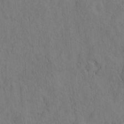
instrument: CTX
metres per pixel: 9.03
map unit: eHh
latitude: -2.6140
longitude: 14.6897
